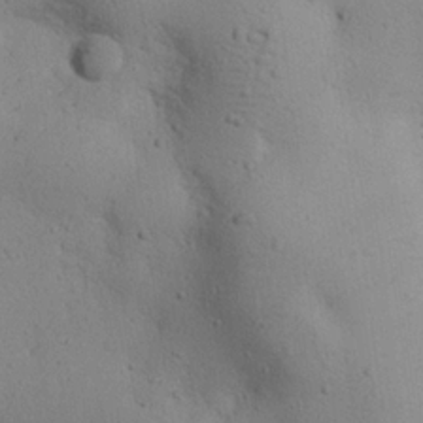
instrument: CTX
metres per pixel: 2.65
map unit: eHh
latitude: 24.6679
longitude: -72.3468
